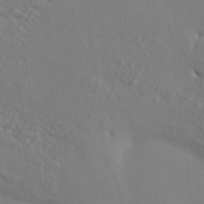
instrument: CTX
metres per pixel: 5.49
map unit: HNhu
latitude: 9.9339
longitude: 15.5588
